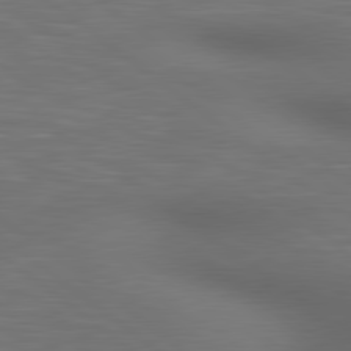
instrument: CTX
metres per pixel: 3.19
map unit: lApd
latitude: 80.3467
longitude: 118.6141
